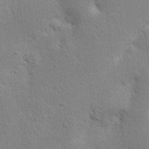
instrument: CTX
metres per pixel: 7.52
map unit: Nhu
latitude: 16.9703
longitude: -75.1403
